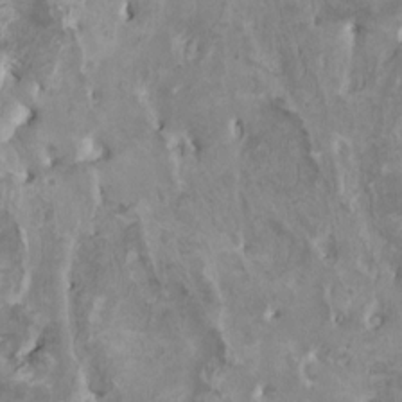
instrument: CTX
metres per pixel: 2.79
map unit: HNhu
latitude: 3.6505
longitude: -4.1956
